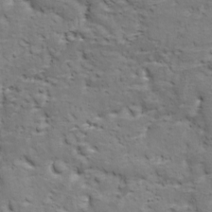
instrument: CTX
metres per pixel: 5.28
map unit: Ave
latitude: 11.3671
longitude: -103.8772
